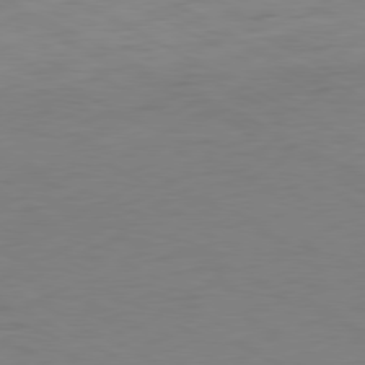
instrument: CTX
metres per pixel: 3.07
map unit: Ap
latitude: -80.8030
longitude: -61.5182
